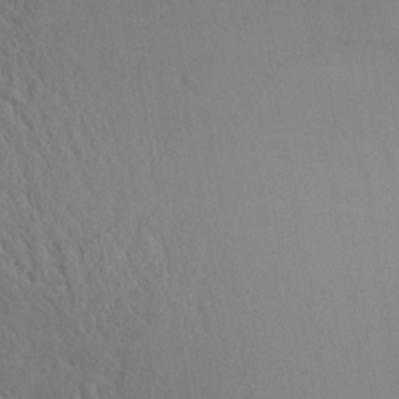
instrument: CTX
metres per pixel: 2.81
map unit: Aa
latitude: 25.1592
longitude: -133.2537
